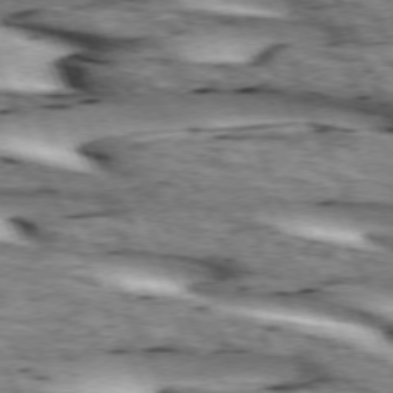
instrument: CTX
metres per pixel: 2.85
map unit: lApd
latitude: 73.2159
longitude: -54.7057
